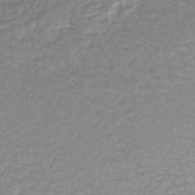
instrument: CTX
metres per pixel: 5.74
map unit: lHb
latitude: -44.0850
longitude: 69.7288
